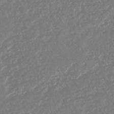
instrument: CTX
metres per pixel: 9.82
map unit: HNhu
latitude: -45.6155
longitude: 104.0472
